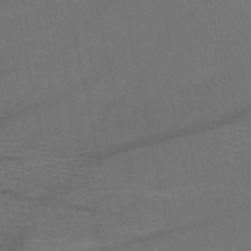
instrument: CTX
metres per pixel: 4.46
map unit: HNb
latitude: -51.3321
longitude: -42.3656
